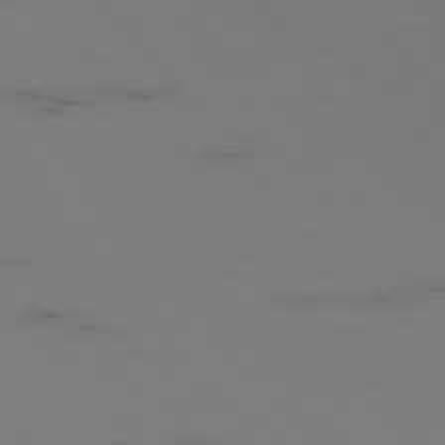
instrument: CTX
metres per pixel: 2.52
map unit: Hpe
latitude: -76.1228
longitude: -17.6883
